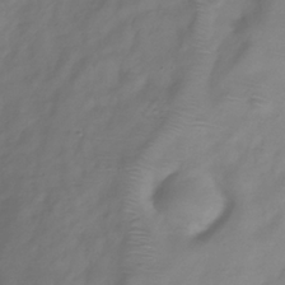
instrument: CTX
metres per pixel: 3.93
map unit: Hve
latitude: -33.2565
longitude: 90.5763
